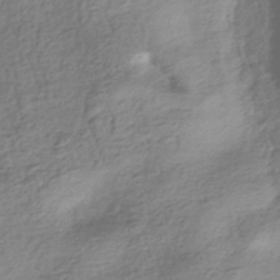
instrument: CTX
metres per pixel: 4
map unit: HNhu
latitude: -42.7274
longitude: 99.4643
